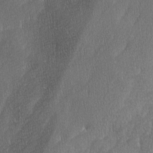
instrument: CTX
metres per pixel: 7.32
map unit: Ave
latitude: 9.9150
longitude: -105.8962
